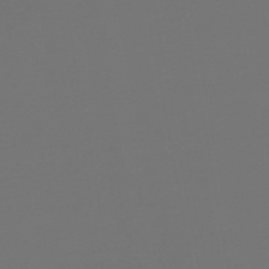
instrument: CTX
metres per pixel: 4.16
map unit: HNb
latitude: -47.4265
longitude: 55.9367
